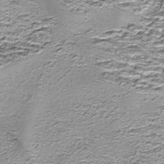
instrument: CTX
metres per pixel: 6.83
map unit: Nhe
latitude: -45.6533
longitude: 153.2753
